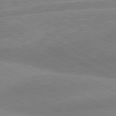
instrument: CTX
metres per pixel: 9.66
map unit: lApd
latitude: 80.7813
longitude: 124.2739
